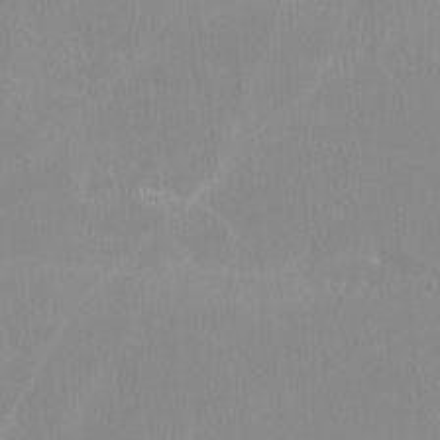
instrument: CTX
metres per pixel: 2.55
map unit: lHvf
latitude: -12.2173
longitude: -101.0081
